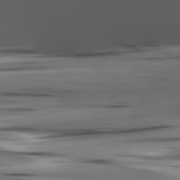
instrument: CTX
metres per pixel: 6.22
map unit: lApd
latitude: 80.9325
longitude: -122.6868
